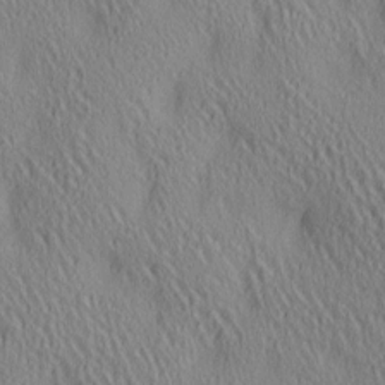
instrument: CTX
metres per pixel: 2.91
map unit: lAa
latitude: 5.0269
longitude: -117.2159
